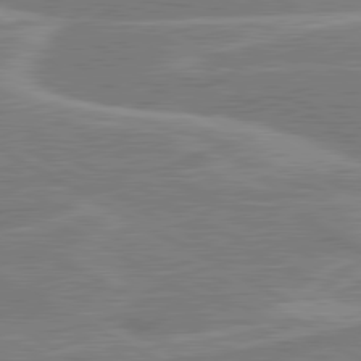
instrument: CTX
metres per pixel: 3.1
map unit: lApd
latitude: 80.7813
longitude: 124.0094
